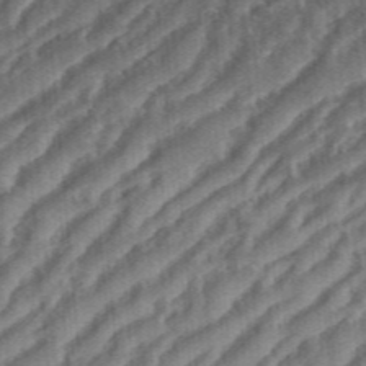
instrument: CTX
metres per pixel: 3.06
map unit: eHh
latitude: 36.4412
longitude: -134.1766
